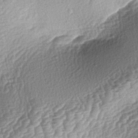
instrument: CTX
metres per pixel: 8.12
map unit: lAa
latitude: -4.1228
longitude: -127.7450
